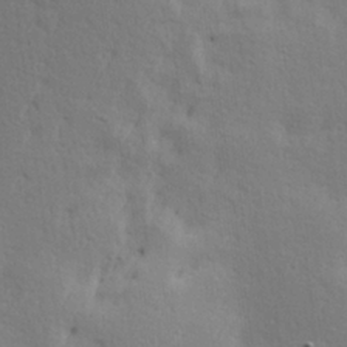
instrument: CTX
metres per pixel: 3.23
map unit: Hve
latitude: 23.6127
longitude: -97.5938
